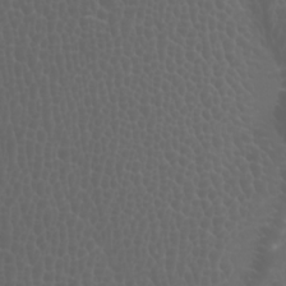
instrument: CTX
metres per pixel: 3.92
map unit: Htu
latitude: -1.0298
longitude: -76.6679
